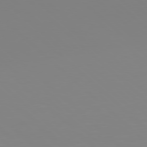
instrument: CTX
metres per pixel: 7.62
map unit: Hpe
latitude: 77.7071
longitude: -173.8772
